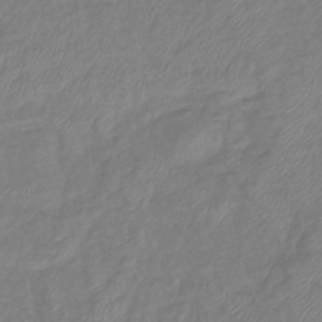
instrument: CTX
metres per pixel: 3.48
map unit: eHb
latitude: -41.4643
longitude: 81.6155
